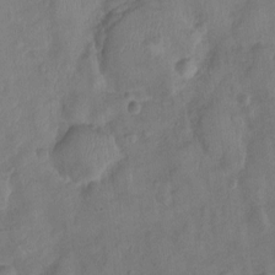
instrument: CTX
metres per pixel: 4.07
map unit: Ht
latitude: -6.4062
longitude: -21.4427
